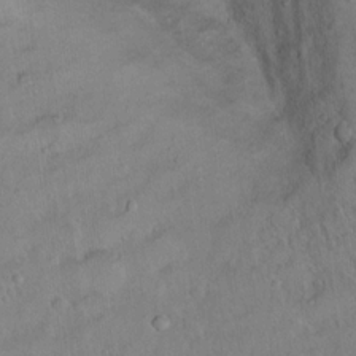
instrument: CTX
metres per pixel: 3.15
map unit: Hto
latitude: 12.9892
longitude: -36.8569
